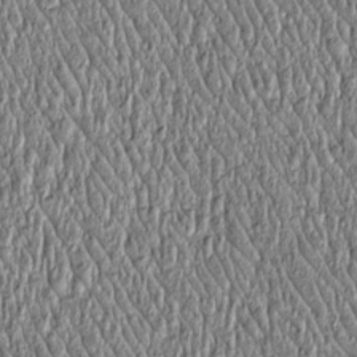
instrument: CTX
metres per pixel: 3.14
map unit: Htu
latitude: -4.2550
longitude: 158.9542
